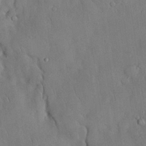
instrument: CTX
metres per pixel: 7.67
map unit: Nhu
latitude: 27.8206
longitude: -69.1403
